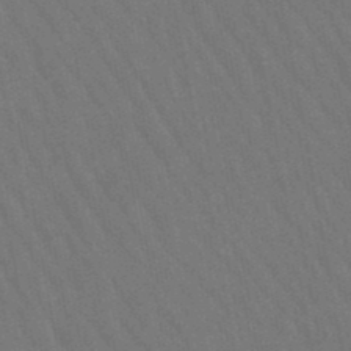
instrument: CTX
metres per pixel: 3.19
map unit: lHb
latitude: -47.6533
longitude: 69.7099
